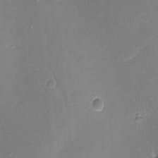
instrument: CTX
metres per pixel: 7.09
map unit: Ht
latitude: -11.3321
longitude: -45.7449
